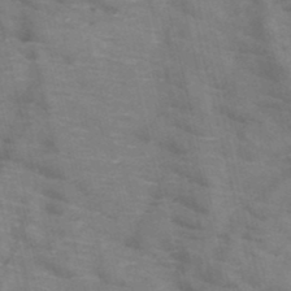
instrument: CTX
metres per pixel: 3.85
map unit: HNb
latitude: -47.3887
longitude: -48.0255
